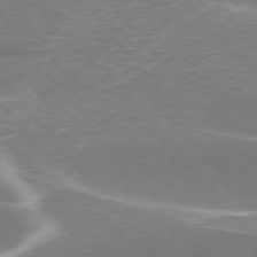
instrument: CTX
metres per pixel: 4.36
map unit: lApd
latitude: 76.1577
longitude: -63.1781
